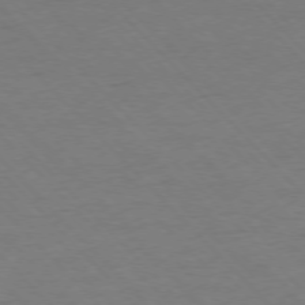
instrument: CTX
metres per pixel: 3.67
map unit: Ap
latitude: -76.8219
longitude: -85.8583
